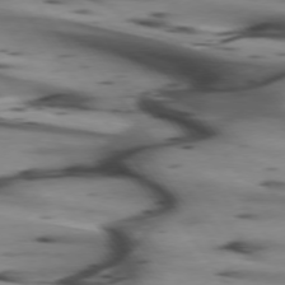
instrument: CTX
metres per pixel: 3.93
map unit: lApd
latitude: 74.7246
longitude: -64.7435
